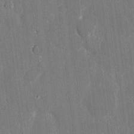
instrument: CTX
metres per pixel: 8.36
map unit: eHh
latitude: 6.9514
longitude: -67.9150
